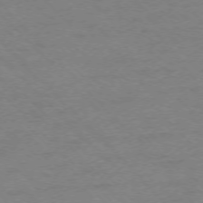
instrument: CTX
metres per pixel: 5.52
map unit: Ap
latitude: -75.1054
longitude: -78.1956
